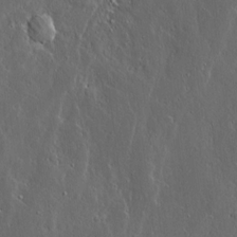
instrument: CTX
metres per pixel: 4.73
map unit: Ave
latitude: 14.9703
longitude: -138.3656
